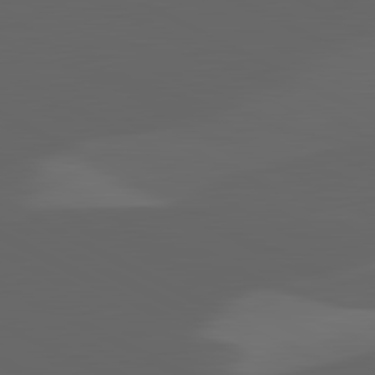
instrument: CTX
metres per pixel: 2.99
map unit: lApd
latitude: 82.1199
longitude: 130.6140
